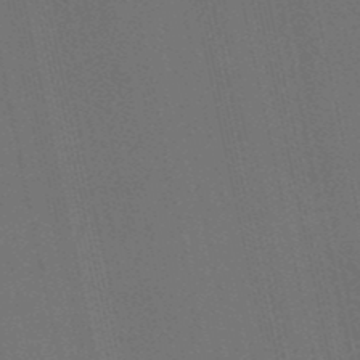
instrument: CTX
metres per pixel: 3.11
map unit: eHb
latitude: -51.3699
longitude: 76.8597
